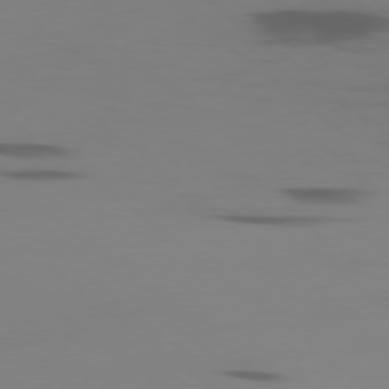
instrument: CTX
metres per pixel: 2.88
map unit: Ap
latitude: -78.0850
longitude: -66.7246
